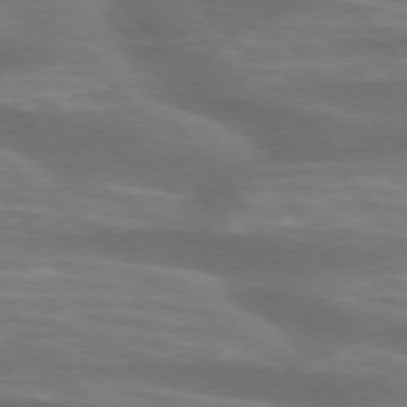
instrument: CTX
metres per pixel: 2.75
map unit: lApd
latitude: 75.0270
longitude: -58.2900
